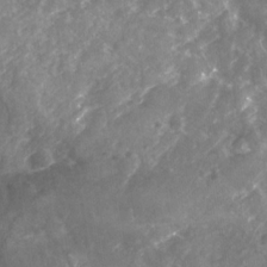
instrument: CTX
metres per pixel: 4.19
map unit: Nhu
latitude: -24.1795
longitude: -56.7624
